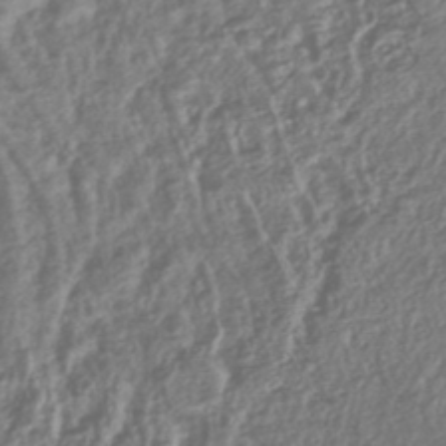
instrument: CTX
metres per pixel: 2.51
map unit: lHb
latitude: -43.8800
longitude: 76.2362
